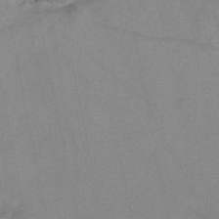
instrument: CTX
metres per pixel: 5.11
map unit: HNb
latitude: -52.7463
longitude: -49.8205
